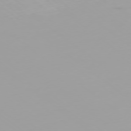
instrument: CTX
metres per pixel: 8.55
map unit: Ap
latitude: -78.7463
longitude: -61.3292
